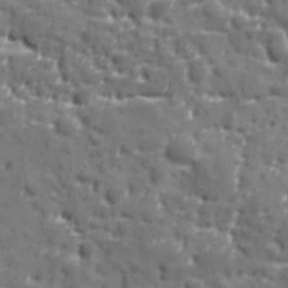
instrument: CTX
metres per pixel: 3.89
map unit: Ave
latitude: 10.9514
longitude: -104.9325
